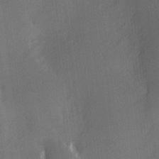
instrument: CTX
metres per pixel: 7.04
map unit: Hve
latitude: 18.2900
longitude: 150.5007
